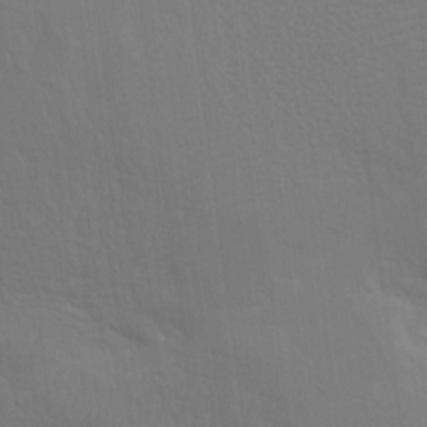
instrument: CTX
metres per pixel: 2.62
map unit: Aa
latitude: 15.0648
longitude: -147.4994
